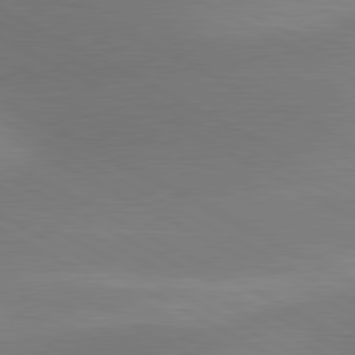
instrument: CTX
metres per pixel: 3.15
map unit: lApd
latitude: 80.9136
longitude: 127.7288
